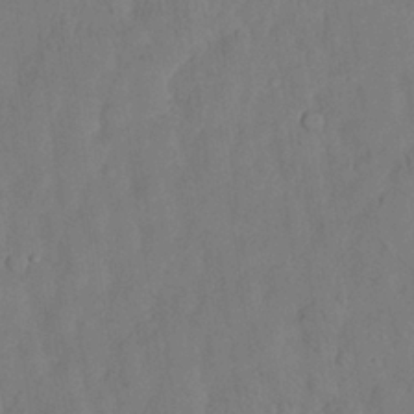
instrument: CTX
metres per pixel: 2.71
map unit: Nhu
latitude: 26.8758
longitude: -72.8758
